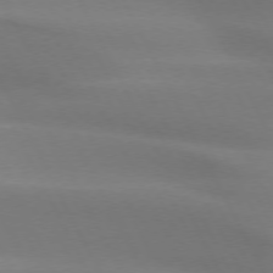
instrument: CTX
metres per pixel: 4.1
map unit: lApd
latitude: 73.2915
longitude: -49.1025
